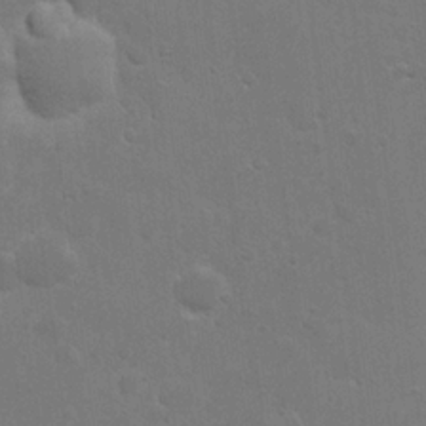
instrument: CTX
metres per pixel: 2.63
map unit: eHh
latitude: 21.7828
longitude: -62.6680
